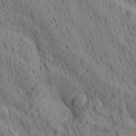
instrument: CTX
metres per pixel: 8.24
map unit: lAa
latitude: 21.5371
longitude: -138.7435
